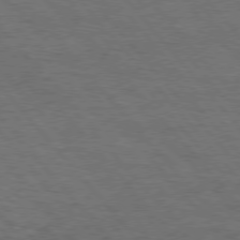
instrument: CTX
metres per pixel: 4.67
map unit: Hpe
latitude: 75.9717
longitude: -157.5938
